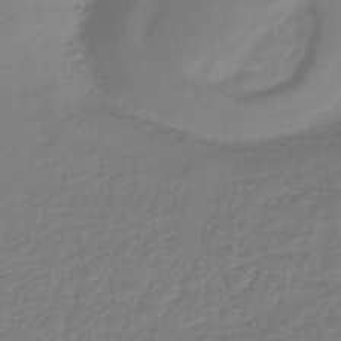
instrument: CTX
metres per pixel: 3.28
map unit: lHb
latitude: -41.7100
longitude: 68.4817
